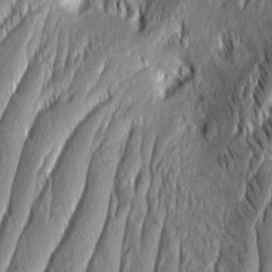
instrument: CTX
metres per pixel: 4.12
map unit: Aa
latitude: 7.8961
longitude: -130.5168
